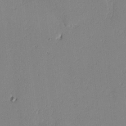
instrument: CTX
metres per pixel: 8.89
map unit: lAvf
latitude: -2.0283
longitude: -108.3845
